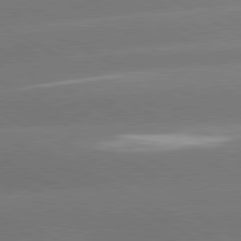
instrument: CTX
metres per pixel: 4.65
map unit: lApd
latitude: 80.7246
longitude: -147.1215
